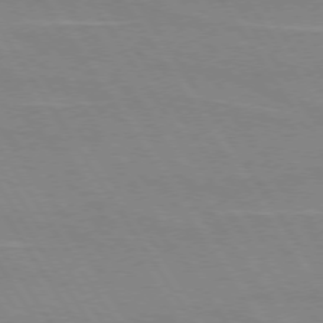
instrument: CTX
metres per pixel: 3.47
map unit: lApd
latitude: 73.4049
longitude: -56.4978
